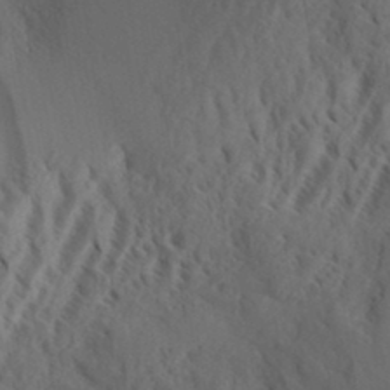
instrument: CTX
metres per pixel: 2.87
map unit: eHh
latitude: 34.8758
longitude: -137.7072
